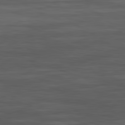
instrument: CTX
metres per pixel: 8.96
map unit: Hpe
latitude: -82.6896
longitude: 12.1039
